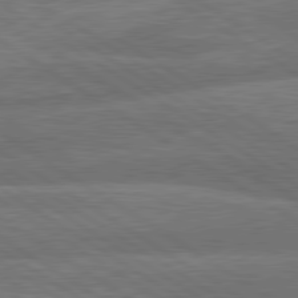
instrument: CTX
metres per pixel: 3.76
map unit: lApd
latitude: 79.9339
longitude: -164.9892
